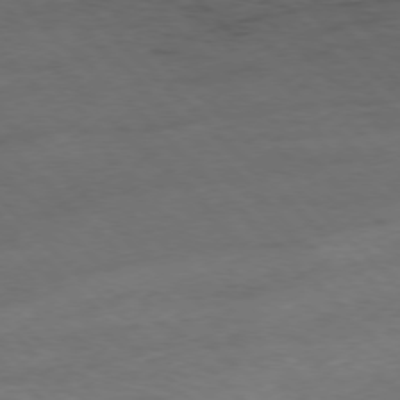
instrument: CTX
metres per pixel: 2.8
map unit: Hpe
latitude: -77.2376
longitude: 12.9542
